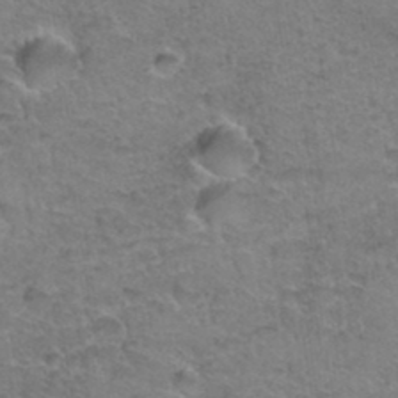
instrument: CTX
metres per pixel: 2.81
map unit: Hto
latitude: 36.5357
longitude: -46.9136
